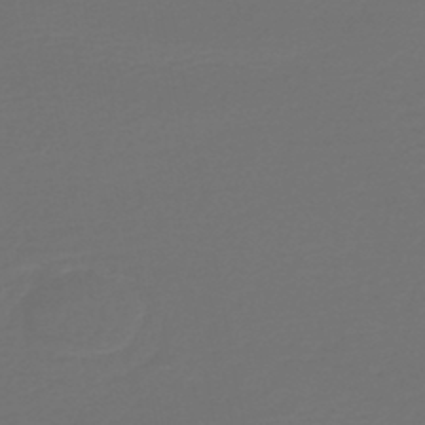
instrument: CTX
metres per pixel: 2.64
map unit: HNb
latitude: -47.1620
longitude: 53.9178
